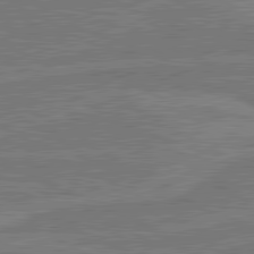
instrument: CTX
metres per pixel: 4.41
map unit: lApd
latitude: 81.2159
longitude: 168.6140
